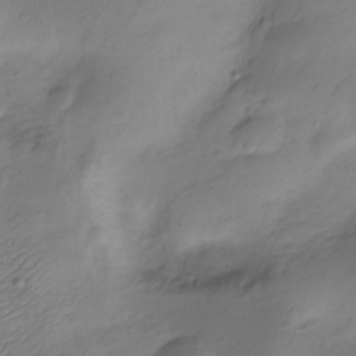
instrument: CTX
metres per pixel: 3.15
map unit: Nve
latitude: -21.6533
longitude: 106.9731
